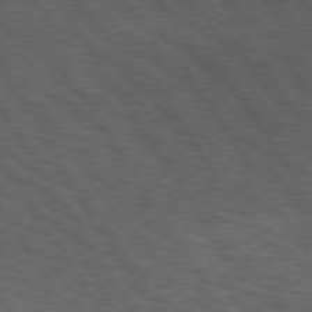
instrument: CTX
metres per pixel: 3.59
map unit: Hpe
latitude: 74.2334
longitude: -142.1200
